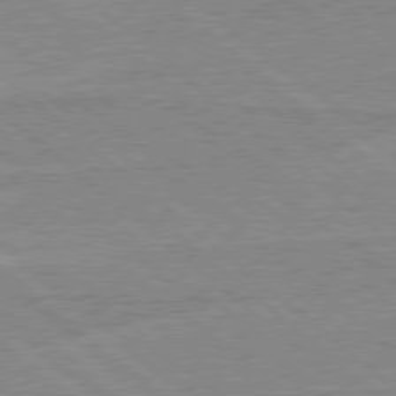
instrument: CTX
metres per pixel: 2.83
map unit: Hpe
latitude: 78.3090
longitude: -160.0444
